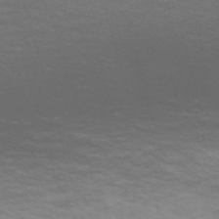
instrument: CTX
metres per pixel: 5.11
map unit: Nve
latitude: -59.6532
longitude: 56.2550
